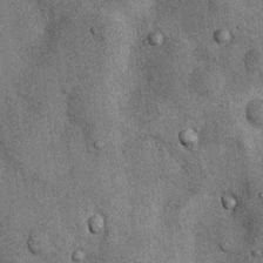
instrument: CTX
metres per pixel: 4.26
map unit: Nhu
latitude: 6.4979
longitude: -23.9528
